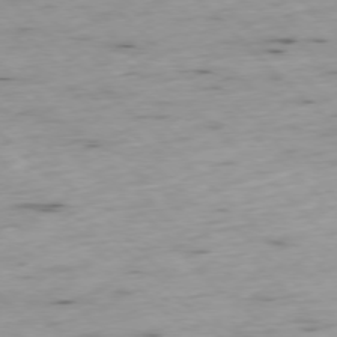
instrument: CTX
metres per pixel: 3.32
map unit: Ap
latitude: -77.3699
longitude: -60.9136
